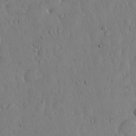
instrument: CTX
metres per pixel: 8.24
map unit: Hto
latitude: 11.5371
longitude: -57.5560
